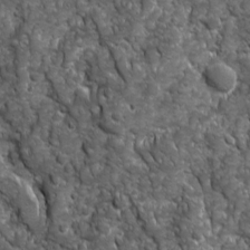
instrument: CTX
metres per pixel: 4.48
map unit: Ave
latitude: 16.4223
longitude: -132.7813
